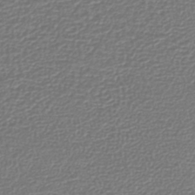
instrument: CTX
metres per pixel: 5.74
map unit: lHb
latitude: -42.8030
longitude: 72.1417
